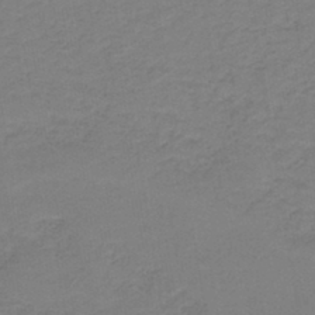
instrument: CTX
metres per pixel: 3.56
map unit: HNb
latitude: -42.4251
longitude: 49.4833
